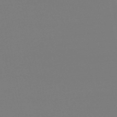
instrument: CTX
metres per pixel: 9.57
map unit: lHb
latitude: -46.7463
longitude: 69.3320
